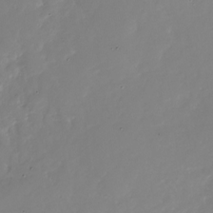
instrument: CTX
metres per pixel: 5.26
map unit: Nhu
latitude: -28.1228
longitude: -75.9717
